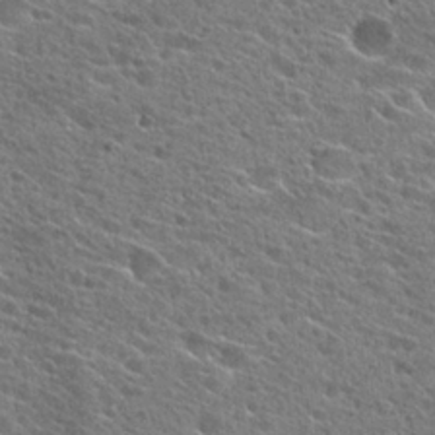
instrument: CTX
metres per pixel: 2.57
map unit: Hto
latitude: 25.9339
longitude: -44.1955
